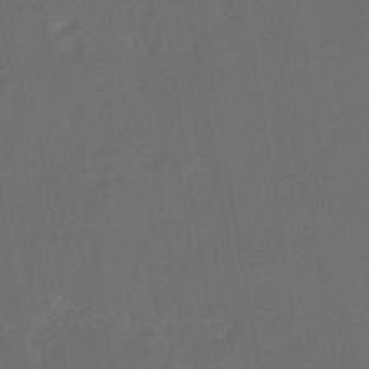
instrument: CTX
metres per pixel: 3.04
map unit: eHb
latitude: -46.2550
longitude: 85.2753
